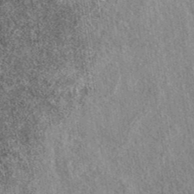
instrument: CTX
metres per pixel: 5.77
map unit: eAb
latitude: 39.6883
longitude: 111.6344
